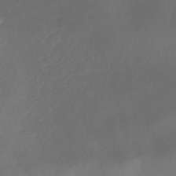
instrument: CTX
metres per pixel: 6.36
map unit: ANa
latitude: -38.1606
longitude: 98.1984
